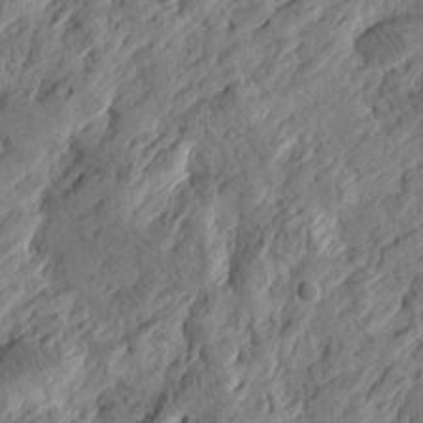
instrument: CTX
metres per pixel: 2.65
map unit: Htu
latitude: -2.8407
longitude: -178.5546
